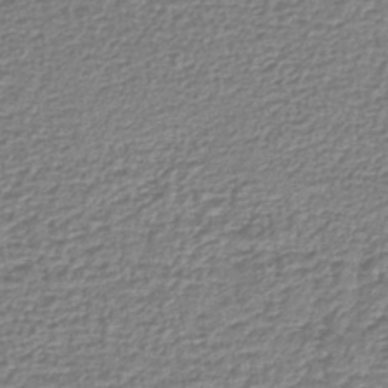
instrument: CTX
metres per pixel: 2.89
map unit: lHb
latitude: -43.4265
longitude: 69.0297
